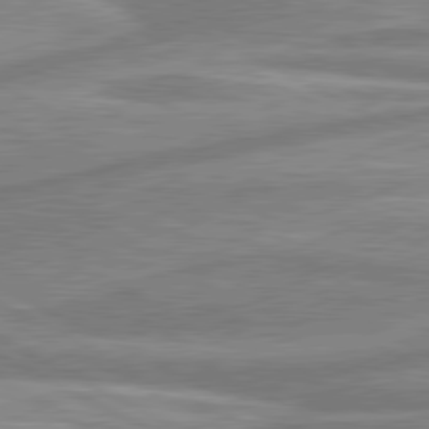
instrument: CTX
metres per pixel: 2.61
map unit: lApd
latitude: 80.5546
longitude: -174.7435
